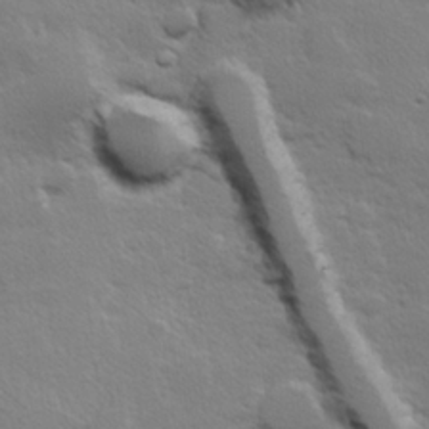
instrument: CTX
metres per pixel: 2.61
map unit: Hve
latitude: 24.1011
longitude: 144.8786
